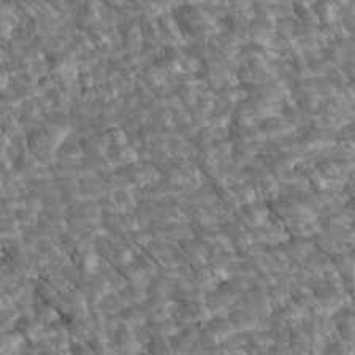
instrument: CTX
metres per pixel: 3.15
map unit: Htu
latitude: 2.3278
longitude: 142.5762
